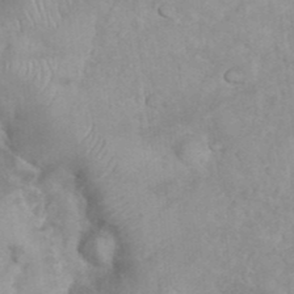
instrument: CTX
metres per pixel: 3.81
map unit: eHh
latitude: 35.4048
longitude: -62.4034
